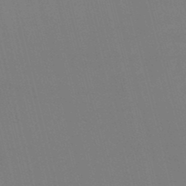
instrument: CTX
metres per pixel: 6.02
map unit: lHb
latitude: -47.8422
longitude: 60.8786
